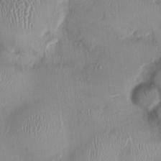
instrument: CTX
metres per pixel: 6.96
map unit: Nhu
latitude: 0.2900
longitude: -14.7247
